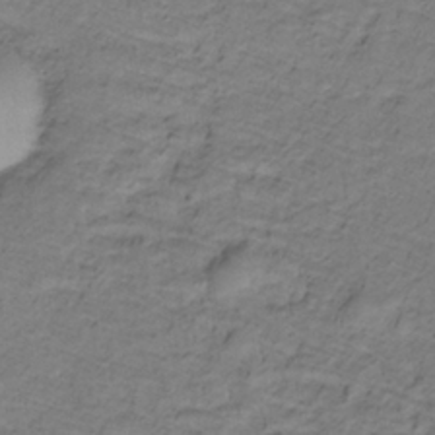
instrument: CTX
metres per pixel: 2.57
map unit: lHb
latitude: -32.7275
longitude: 65.8989
